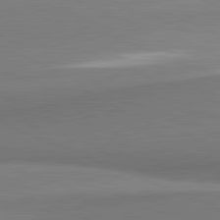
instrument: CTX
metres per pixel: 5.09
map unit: lApd
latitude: 81.7072
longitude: 164.8030
